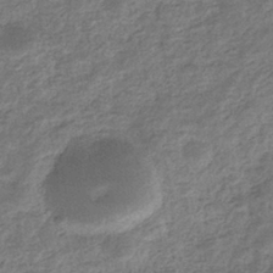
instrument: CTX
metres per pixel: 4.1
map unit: eHb
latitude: -36.3495
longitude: 80.4818
